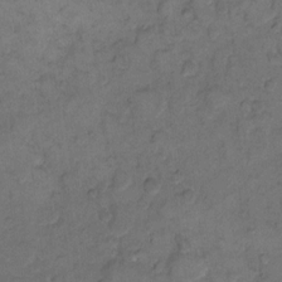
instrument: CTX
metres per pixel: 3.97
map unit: eHh
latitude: 11.2159
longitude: -63.5371
